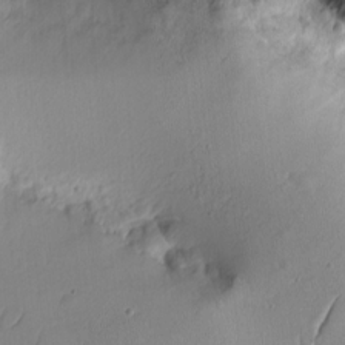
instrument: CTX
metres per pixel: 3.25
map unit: eHh
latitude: -9.2754
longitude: -67.2537
